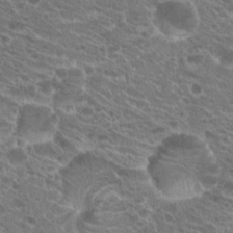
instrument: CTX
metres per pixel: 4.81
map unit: Hto
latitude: 21.2915
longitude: -39.8205
